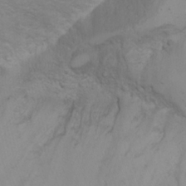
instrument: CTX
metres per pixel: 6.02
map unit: Aa
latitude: -3.4265
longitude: -72.6113
